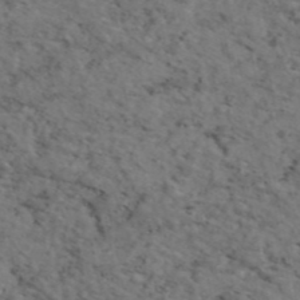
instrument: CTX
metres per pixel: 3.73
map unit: eAb
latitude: 46.3279
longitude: 118.3117
